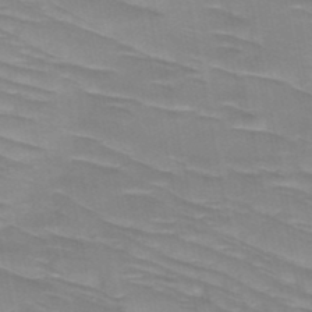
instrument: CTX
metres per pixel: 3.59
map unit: HNb
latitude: -49.4833
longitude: -50.0255
